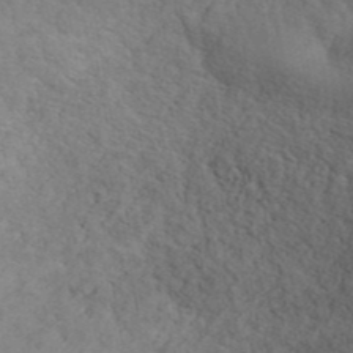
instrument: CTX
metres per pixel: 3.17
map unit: ANa
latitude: 42.1956
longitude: 53.4643
